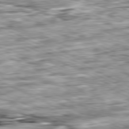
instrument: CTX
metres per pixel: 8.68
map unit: Ap
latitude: -81.4455
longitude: -88.7813
